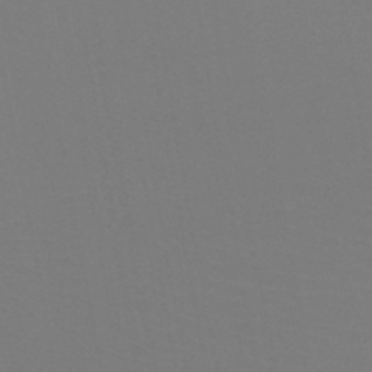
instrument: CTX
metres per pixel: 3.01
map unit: HNb
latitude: -46.9541
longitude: -42.9514
